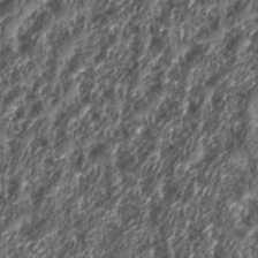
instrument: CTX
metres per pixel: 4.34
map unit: eHh
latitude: 35.4993
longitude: -137.1781
